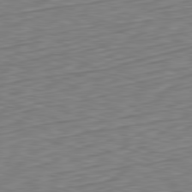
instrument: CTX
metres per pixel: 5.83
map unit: Hpe
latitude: -82.3873
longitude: 15.6344
